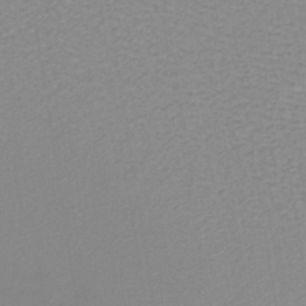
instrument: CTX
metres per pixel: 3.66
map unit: lHb
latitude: -40.7652
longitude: 64.0283
